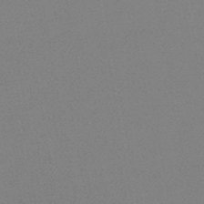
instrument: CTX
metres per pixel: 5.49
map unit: HNb
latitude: -45.1809
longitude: -40.2900
